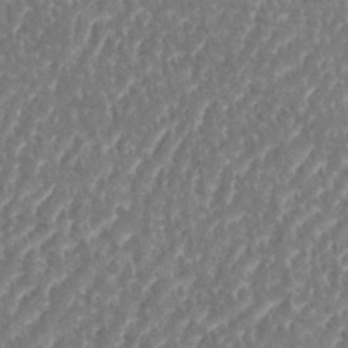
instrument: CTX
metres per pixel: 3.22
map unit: eHh
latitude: 35.1781
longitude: -134.5168
